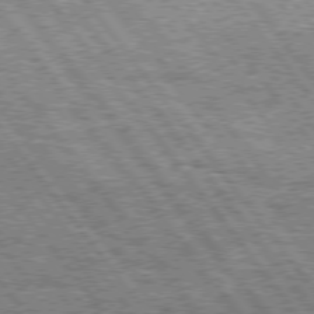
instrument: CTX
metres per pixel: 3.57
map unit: Hpe
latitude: 75.2348
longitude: -156.2711
